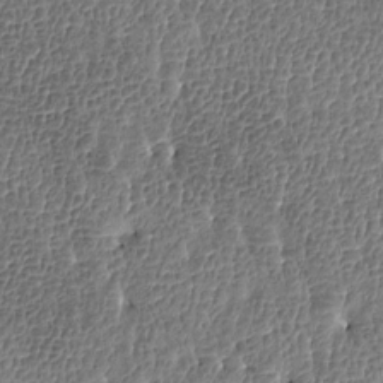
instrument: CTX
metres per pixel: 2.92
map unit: Htu
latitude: -3.9556
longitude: 176.3495
